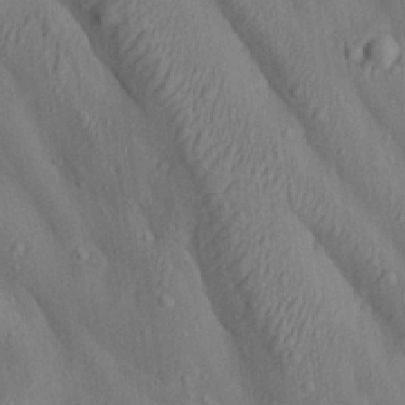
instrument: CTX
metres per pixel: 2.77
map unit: Aa
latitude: 22.8569
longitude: -137.4049
